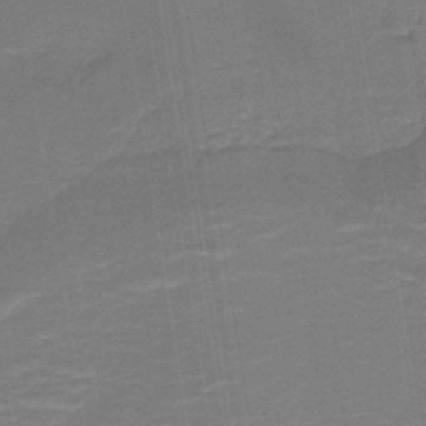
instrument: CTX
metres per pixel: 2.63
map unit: lHb
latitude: -38.5385
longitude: 58.3117
